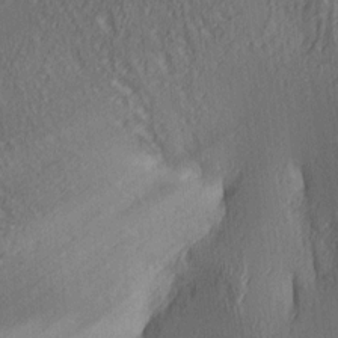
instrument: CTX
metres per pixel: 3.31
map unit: lAa
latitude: 4.3845
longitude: -116.3656
